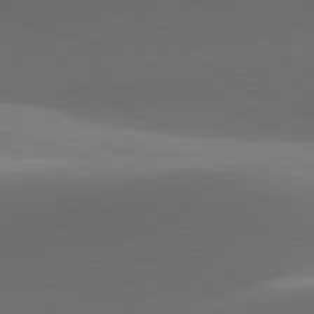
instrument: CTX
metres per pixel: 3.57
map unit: lApd
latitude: 81.6127
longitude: 133.6533
